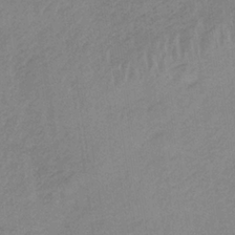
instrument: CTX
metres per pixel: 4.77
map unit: HNb
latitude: -33.8045
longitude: 63.3509
